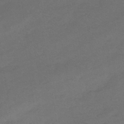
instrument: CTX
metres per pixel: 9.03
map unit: eHb
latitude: -41.2187
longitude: 84.4817
